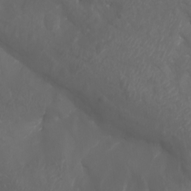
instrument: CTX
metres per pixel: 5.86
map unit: Nhu
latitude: -7.5021
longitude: -80.5357
